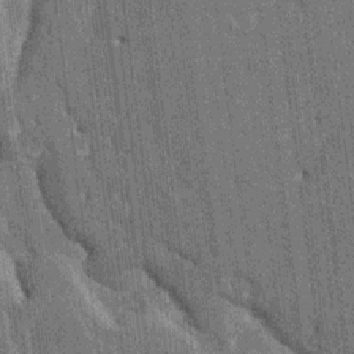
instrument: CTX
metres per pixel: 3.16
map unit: HNhu
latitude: 6.2900
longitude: -6.0444
